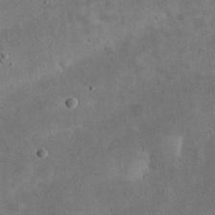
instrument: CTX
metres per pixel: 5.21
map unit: eHh
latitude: 25.1403
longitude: -68.3845
